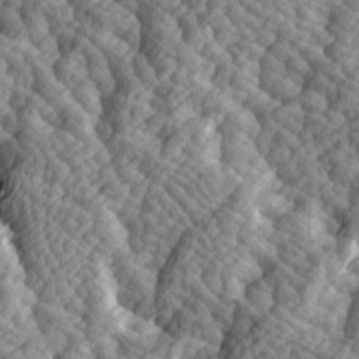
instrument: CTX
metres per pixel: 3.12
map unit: Ave
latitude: 13.9528
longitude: -134.0444
